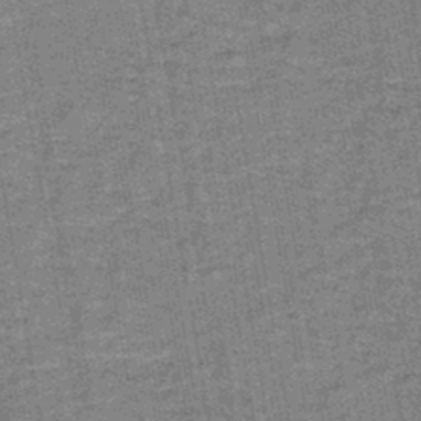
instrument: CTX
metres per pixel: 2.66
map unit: lHb
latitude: -42.8974
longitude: 55.2376
